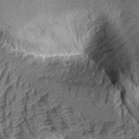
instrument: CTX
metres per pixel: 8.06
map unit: Aa
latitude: 8.4034
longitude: -128.6301
